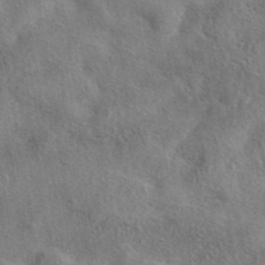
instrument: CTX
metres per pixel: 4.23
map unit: eAb
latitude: 40.5923
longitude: 107.9367
